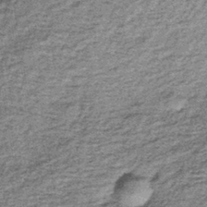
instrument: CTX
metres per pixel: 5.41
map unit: lHb
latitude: -36.9541
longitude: 64.9542
